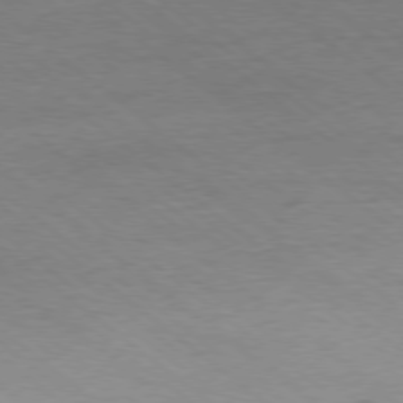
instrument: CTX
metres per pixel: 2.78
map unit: Ap
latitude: -78.5573
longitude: -92.9135
